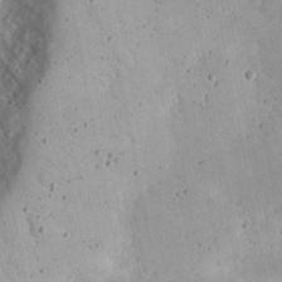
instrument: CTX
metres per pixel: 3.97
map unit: eHh
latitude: 21.7072
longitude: -68.1200
